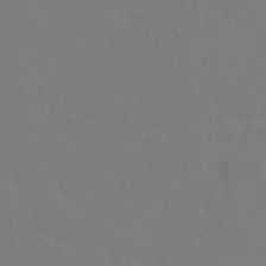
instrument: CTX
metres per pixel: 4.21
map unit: Hto
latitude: -2.7841
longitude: -35.0647
